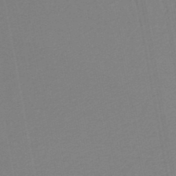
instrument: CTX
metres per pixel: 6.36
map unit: lHb
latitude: -46.9919
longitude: 74.9731
